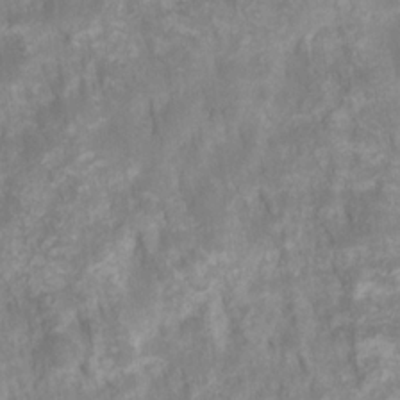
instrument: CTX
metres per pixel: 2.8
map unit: HNhu
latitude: -27.8044
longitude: 73.1053
